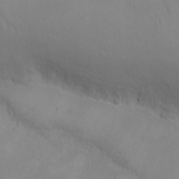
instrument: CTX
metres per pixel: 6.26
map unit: eHh
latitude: -9.5021
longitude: -67.4237
